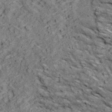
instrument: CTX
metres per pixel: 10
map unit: Ave
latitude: 18.5734
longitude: -134.2144
